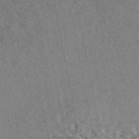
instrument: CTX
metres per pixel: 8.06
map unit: eAb
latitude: 48.8002
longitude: 109.7289
